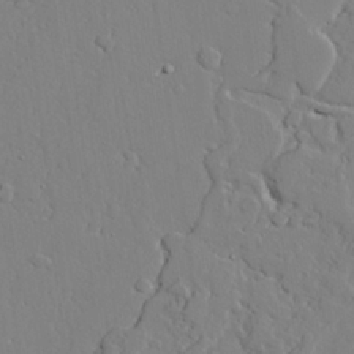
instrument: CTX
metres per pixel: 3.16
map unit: lAvf
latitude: 25.0269
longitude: -110.5924
